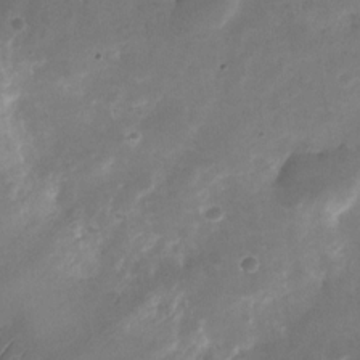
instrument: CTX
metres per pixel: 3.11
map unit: Nhu
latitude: -26.1983
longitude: -70.7624
